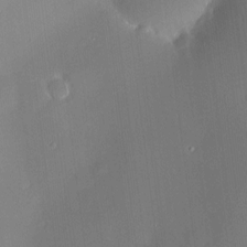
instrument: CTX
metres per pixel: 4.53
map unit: HNhu
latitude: 6.1578
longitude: 10.6141
